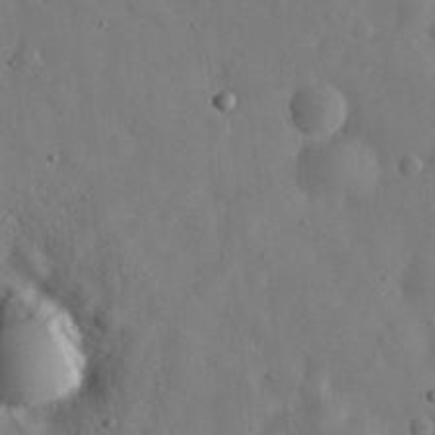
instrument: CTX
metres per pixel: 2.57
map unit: eHh
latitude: 30.3279
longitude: -77.8961
